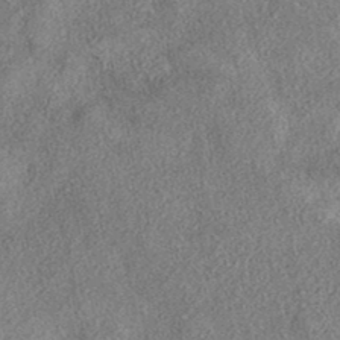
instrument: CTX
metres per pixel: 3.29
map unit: eAb
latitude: 36.9136
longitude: 113.0298
